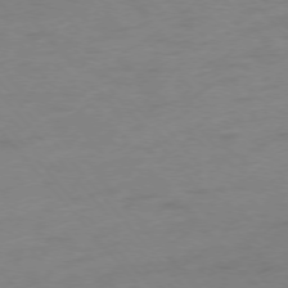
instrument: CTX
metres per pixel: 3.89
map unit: Ap
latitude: -76.3117
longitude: -64.6679
